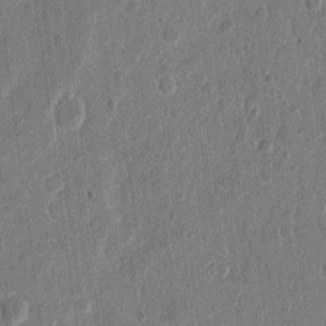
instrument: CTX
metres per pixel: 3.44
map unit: eHh
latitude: 12.1578
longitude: -68.6113
